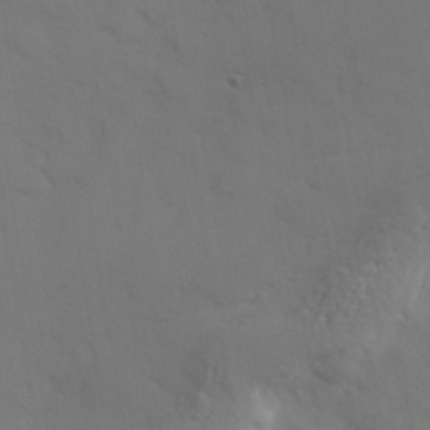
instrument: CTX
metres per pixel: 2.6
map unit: Hve
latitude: 32.8947
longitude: 150.8597
